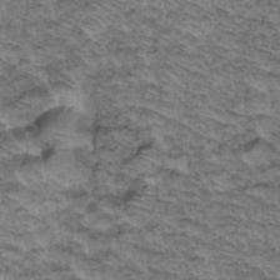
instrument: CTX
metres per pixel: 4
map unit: Hto
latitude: 37.8017
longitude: -46.4979
